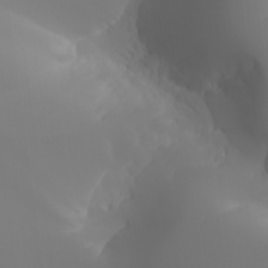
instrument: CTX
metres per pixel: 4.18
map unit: Aa
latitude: 24.7057
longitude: -127.3482
